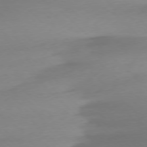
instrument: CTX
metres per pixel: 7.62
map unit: Ap
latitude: -77.5399
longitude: -68.0822
